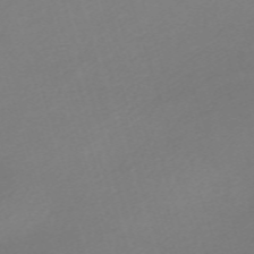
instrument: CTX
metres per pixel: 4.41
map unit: eHh
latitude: -62.1605
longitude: 53.0675
